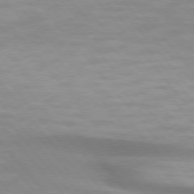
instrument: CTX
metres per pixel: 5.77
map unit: lApd
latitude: 74.5546
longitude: -60.4601
